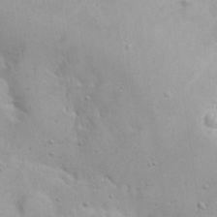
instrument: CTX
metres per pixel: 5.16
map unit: eHh
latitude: 20.6113
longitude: -61.4237
